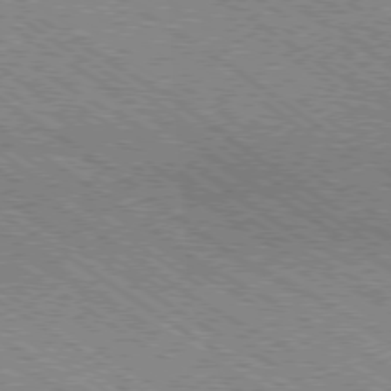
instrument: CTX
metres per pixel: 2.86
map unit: Ap
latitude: -79.0486
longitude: -79.1214
